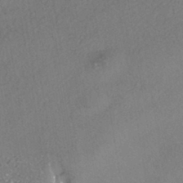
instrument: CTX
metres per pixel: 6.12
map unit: HNhu
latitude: -42.3306
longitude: 102.7463
